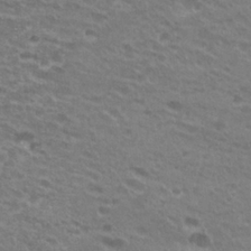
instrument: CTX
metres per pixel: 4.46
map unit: Hto
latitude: 26.2145
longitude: -29.6127
